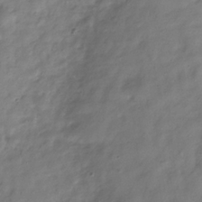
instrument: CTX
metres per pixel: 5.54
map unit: Hve
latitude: -32.4251
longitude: 91.5777
